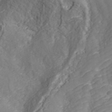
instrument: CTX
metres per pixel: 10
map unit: ANa
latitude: 41.4048
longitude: 54.4818
